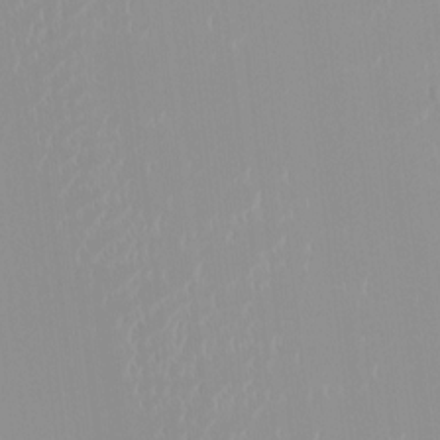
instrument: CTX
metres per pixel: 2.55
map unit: HNhu
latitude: -0.6141
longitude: -6.3278
